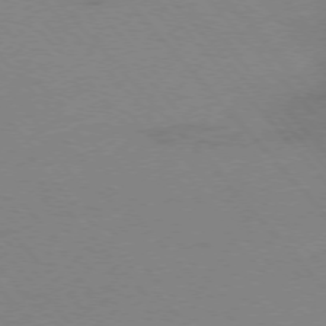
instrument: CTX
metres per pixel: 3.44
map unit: Ap
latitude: -76.7652
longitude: -70.3656
